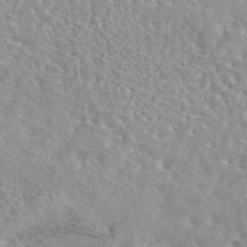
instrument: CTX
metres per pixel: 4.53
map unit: eAb
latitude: 44.6679
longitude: 114.1606
